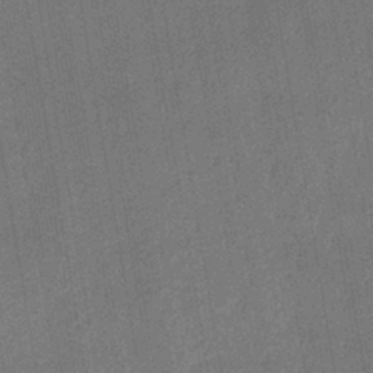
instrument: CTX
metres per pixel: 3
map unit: lHb
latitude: -37.8989
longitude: 74.0850
